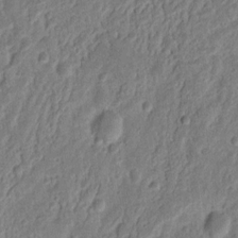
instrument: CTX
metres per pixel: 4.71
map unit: Nhu
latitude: 13.3482
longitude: -73.2915
